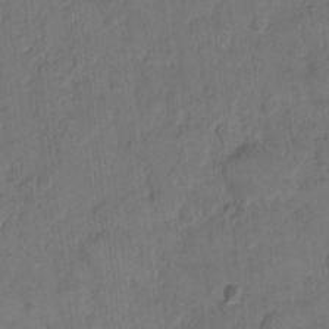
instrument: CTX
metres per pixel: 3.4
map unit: eHh
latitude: 12.7246
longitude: -65.9906
